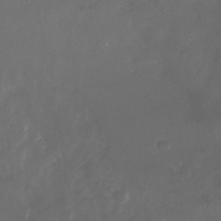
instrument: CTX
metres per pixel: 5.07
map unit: Nhu
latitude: -27.7666
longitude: -72.7436
